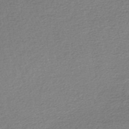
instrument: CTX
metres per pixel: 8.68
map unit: lHb
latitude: -45.3132
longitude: 58.6518
